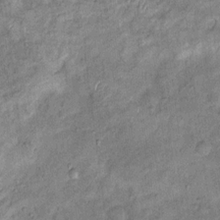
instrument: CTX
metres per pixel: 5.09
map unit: Ht
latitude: 11.2915
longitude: -39.9528
